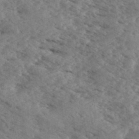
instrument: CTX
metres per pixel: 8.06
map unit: eHh
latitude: 35.4237
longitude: -140.1577
